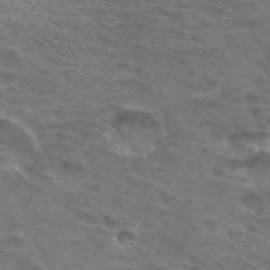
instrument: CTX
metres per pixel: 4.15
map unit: Hto
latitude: 32.1767
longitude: -46.0822
